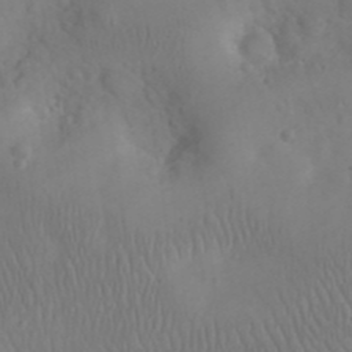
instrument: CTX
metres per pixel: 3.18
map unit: eHh
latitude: 25.5749
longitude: -66.6490
